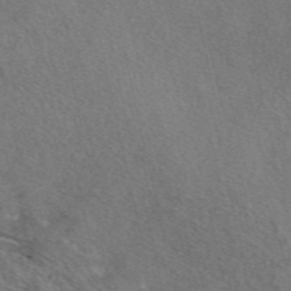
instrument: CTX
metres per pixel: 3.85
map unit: eAb
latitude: 48.6302
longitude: 112.3495
